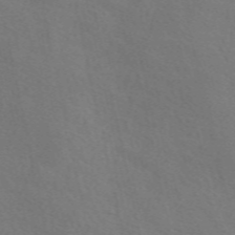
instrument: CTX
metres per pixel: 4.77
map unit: eAb
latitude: 51.1970
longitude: 117.0675
